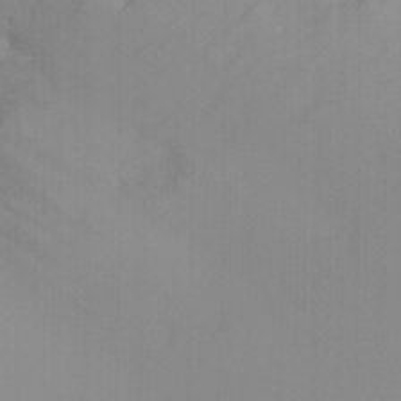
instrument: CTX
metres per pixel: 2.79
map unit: HNhu
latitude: 7.2348
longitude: -1.8394
